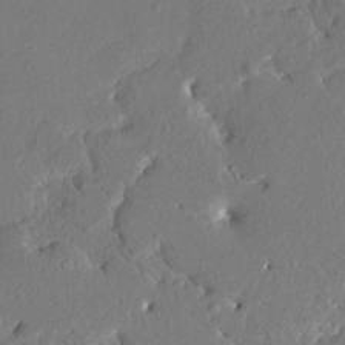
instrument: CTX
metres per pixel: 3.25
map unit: HNhu
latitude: 7.3860
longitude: -5.6127
